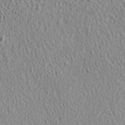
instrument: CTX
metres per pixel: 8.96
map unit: ANa
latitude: 35.4615
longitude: 14.7275
